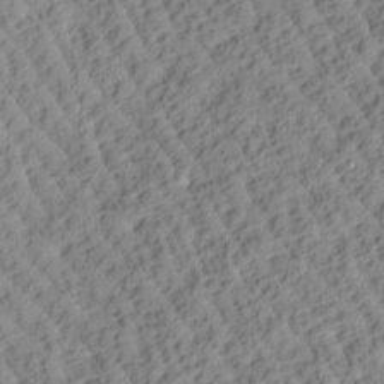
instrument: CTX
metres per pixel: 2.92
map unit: Htu
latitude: 0.9513
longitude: 177.3321
